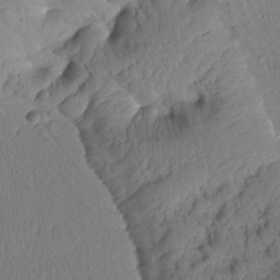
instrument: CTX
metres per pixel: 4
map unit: Htu
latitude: 1.6694
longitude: 176.6519
